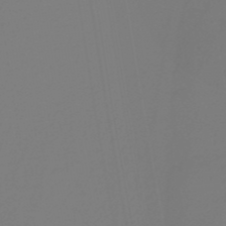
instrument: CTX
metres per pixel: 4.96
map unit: HNb
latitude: -37.9178
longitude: 55.4832
